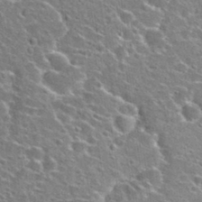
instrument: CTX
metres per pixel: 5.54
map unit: Hto
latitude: 24.5167
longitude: -47.2348
